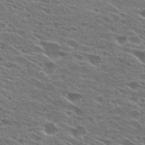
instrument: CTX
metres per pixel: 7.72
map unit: Hto
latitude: 27.3482
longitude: -46.0444
